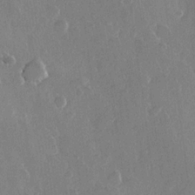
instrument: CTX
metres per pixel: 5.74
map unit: Hve
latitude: 22.3278
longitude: 148.5952
